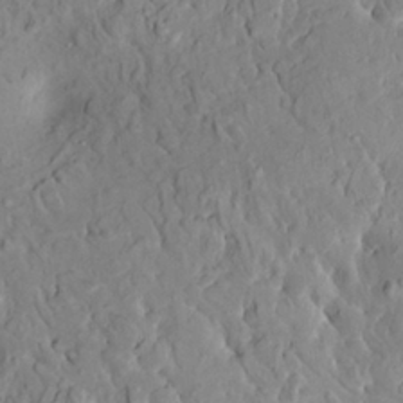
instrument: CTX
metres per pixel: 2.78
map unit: HNhu
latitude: 6.1200
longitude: -0.3089
